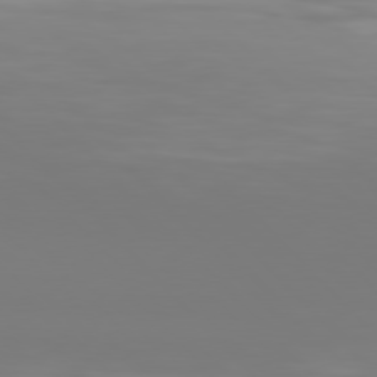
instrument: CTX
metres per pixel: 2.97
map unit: Hpe
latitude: 77.7638
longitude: -166.7057
